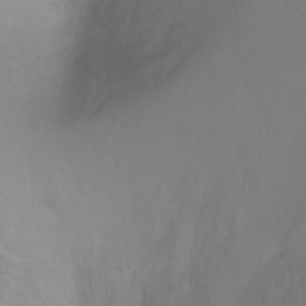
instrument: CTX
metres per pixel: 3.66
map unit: Ht
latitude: 0.1955
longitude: -46.2145
